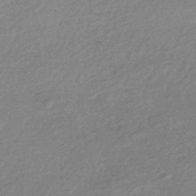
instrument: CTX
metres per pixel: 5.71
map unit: HNhu
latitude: -44.5952
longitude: 93.1998
